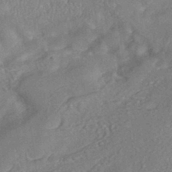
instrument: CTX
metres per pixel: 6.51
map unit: HNhu
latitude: -41.6155
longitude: 94.2928
